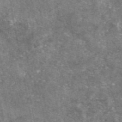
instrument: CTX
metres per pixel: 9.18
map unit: eAb
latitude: 47.2348
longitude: 122.1039
